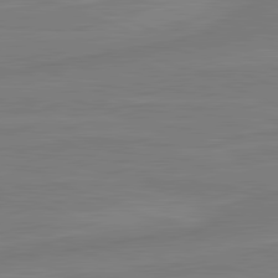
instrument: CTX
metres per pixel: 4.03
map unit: lApd
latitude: 81.8394
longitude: -174.8569
